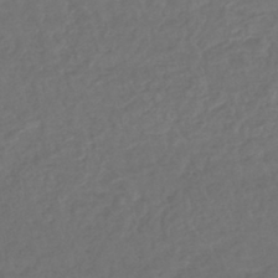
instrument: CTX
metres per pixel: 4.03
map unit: lHb
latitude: -42.9541
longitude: 68.8974
